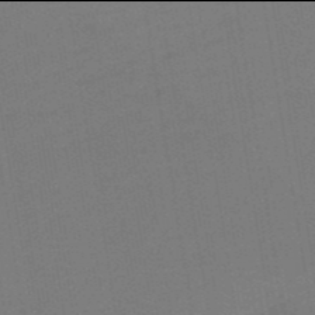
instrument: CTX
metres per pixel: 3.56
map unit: lHb
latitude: -50.0094
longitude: 81.1620
